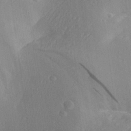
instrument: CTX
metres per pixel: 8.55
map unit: Aa
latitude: 29.6505
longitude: -133.6127
